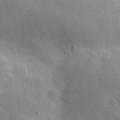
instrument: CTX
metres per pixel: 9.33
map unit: eHh
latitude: 9.4615
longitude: -73.1026
